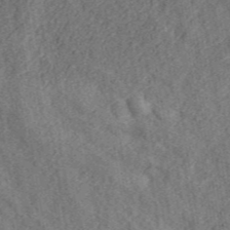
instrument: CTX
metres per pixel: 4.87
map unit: ANa
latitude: 45.1781
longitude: 46.0661
